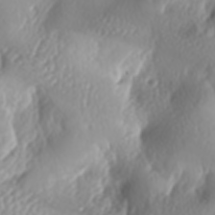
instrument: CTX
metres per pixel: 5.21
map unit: lAa
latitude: -6.1417
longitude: -124.0633
